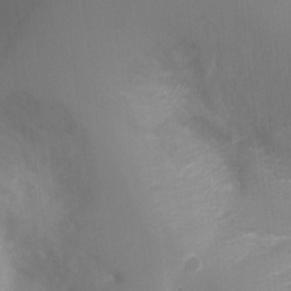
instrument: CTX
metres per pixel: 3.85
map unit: Ht
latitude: -3.3698
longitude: -28.5923
